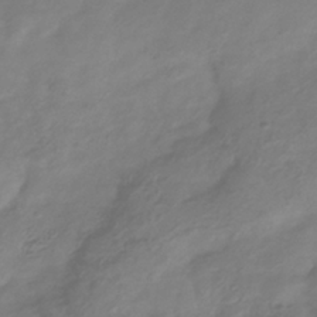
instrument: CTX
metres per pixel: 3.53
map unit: Hve
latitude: -35.4454
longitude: 88.9541
